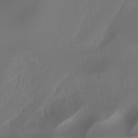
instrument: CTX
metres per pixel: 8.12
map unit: Ht
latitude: -4.9919
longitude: -62.6113
